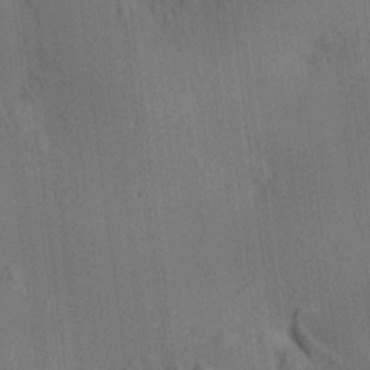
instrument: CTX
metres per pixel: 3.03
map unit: HNhu
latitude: 8.7246
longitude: 15.7856
